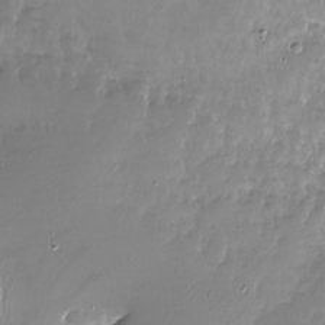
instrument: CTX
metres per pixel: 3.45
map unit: Nhu
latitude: -27.5210
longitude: -60.4034
